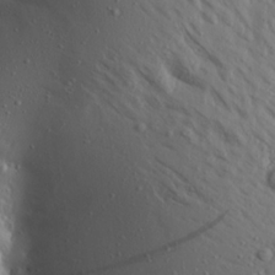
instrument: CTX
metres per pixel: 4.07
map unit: Aa
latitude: 18.0822
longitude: -147.7261
